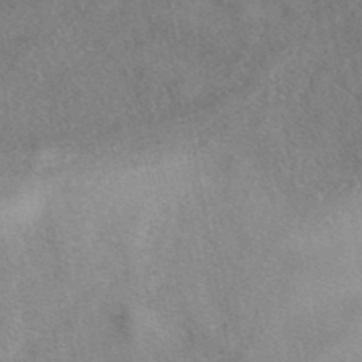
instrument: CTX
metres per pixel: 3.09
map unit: eAb
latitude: 41.5560
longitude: 103.0298
